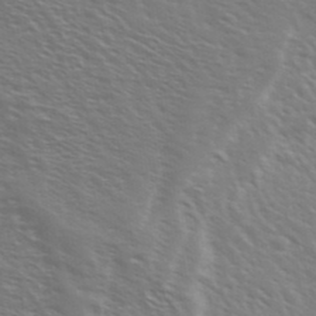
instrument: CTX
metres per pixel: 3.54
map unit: Ave
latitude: 37.0459
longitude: -109.1592
